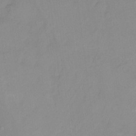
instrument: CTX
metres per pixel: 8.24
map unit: Nhu
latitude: -13.8422
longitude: -56.3467
